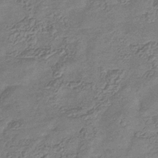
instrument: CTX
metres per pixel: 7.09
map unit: eHb
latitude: -35.0675
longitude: 80.4251
